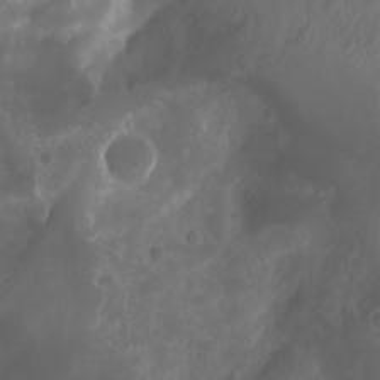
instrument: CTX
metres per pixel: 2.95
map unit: Nhu
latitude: -12.5385
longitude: -74.1956
